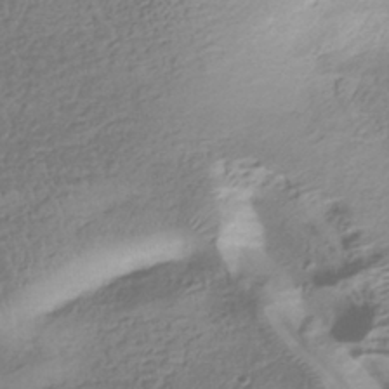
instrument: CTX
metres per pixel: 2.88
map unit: HNhu
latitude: -41.8989
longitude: 98.2550
